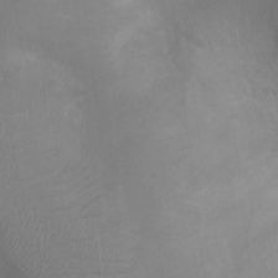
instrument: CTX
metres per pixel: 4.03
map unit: Ht
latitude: -2.3306
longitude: -16.3656
